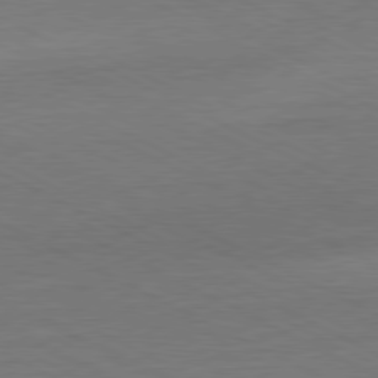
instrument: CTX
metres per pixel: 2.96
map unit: Hpe
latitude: -81.2565
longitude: 18.1417
